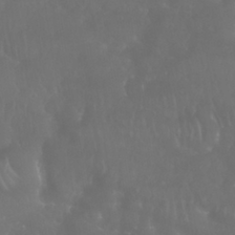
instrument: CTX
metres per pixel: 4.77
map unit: Nhu
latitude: 28.3845
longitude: -65.5371
